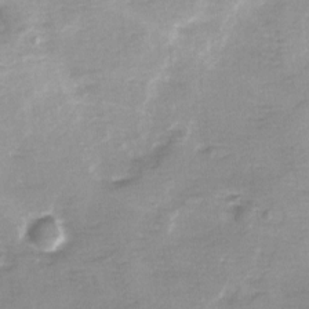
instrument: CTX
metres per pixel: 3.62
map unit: Ave
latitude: 0.8569
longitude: -112.3089
